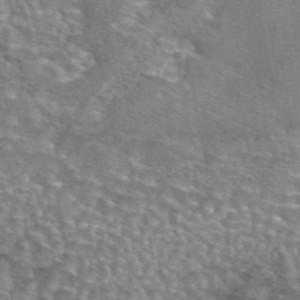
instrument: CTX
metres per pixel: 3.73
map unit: eAb
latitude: 44.6868
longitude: 103.9745
